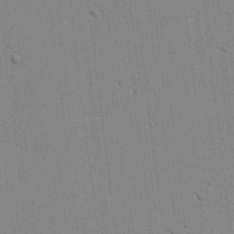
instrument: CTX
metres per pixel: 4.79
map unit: Htu
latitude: 0.5734
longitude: 173.9178
